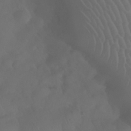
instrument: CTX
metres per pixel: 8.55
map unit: Nhu
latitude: 28.7246
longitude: -65.4615
